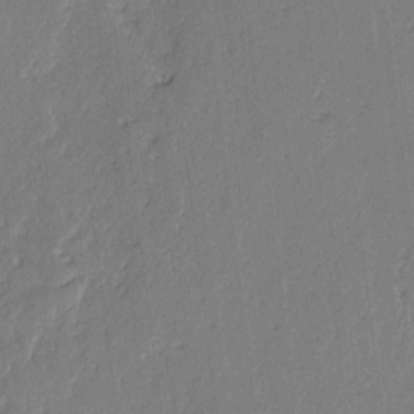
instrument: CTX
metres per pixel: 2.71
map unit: lAvf
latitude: -2.8596
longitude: -107.5182
